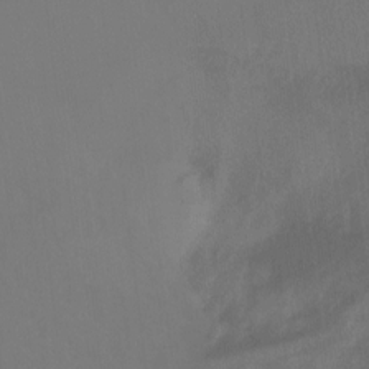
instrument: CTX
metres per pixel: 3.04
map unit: Ht
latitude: -9.4265
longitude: -39.7638
